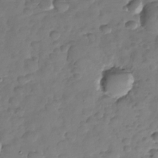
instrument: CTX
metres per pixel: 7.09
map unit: Nhu
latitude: -30.4440
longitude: -61.1781
